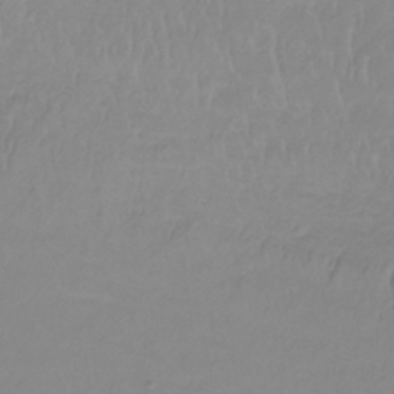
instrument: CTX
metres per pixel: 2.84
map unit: lHb
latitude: -34.3495
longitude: 70.1795
